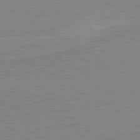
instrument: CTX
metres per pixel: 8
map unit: lApd
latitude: 80.2145
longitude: 168.5951
